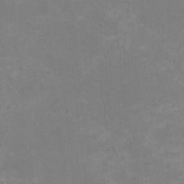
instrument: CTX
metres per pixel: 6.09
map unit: HNhu
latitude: -1.7289
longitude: -3.6883
